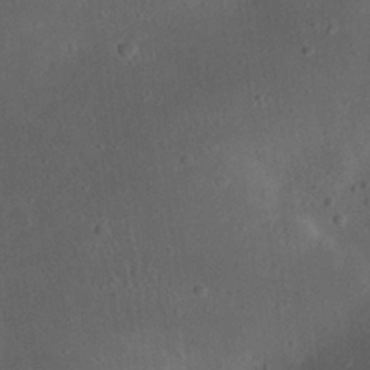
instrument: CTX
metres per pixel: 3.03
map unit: eHh
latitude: 22.9136
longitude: -70.1767
